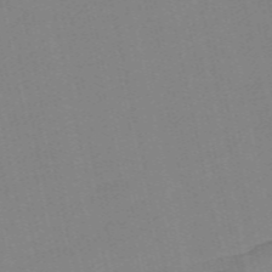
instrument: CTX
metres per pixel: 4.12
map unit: Nve
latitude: -57.8611
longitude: 50.3306
